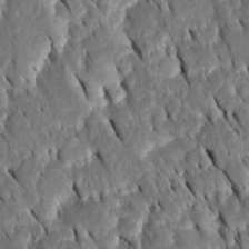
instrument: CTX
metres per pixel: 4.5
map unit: Htu
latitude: -1.0865
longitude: 149.2187
